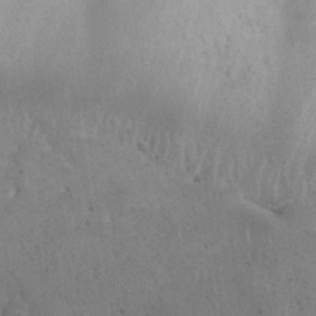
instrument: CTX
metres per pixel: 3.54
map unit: Nhu
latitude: 22.3656
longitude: -71.7072
